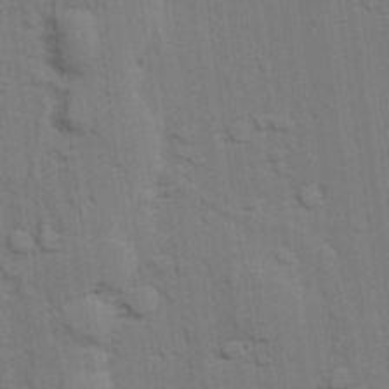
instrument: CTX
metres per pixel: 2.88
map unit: lAvf
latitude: 27.1214
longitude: -108.7813
